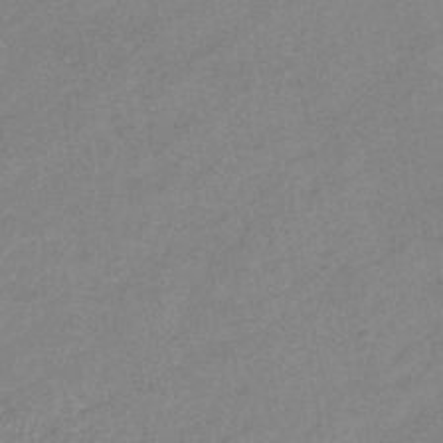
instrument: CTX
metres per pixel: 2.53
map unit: eHb
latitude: -40.9730
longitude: 82.4062
